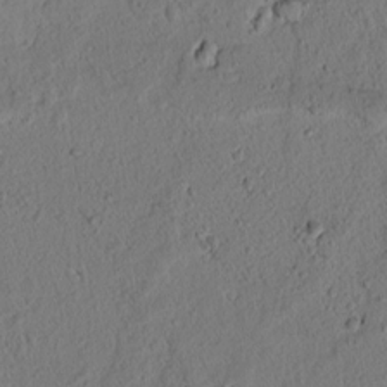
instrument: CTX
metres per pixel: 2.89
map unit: lAvf
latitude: 8.3467
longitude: 164.8219
